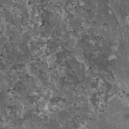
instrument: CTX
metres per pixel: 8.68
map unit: HNhu
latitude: 3.1025
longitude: 5.5399
